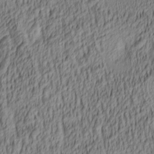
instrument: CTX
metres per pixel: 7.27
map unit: lAa
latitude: 5.0269
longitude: -115.6693
